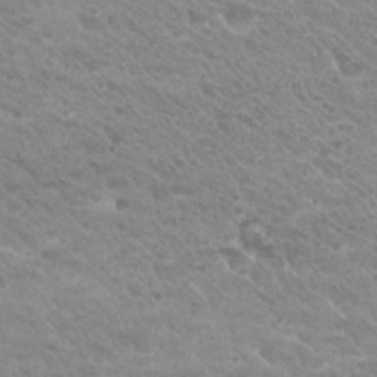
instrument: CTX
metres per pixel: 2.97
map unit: Hto
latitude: 26.6680
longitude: -35.6316
